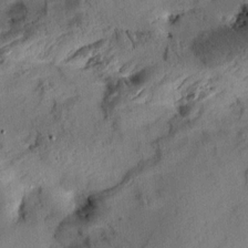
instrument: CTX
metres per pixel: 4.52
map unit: Aa
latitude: 10.4223
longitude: -143.0459
